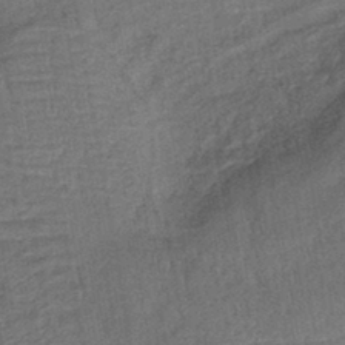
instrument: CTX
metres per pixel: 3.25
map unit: eHb
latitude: -42.4628
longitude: 82.3684
